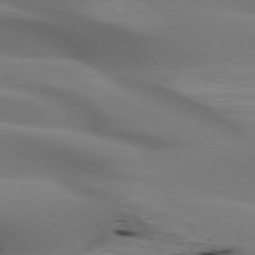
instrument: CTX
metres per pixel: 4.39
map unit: lApd
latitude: 72.5924
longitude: -52.2334
